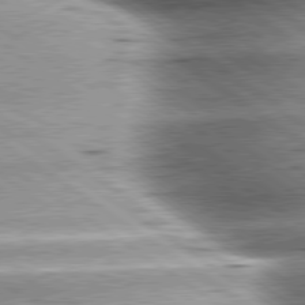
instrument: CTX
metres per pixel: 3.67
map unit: lApd
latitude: 79.8395
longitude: -141.3481
